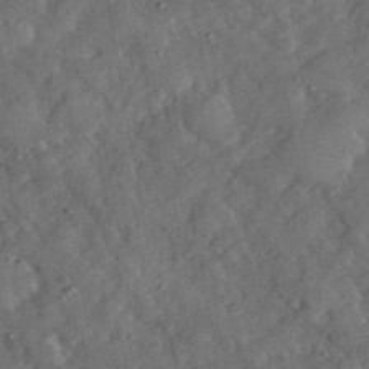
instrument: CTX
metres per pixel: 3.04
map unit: eHh
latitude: 37.4238
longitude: -67.8205
